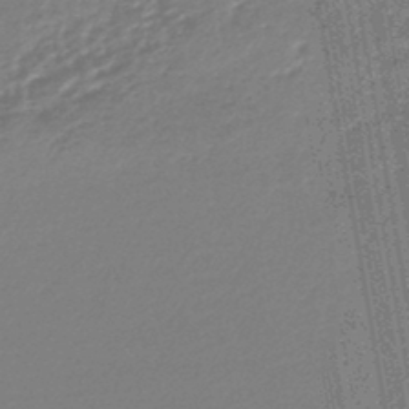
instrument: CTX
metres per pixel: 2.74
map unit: lHb
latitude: -44.4629
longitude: 65.3321
